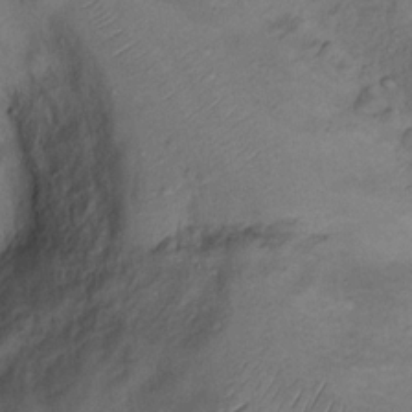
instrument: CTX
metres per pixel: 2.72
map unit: Nhu
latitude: 12.1767
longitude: -28.6301
